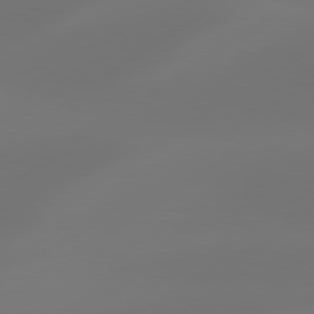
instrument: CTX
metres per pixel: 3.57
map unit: Hpe
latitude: 78.3656
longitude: -128.4034
